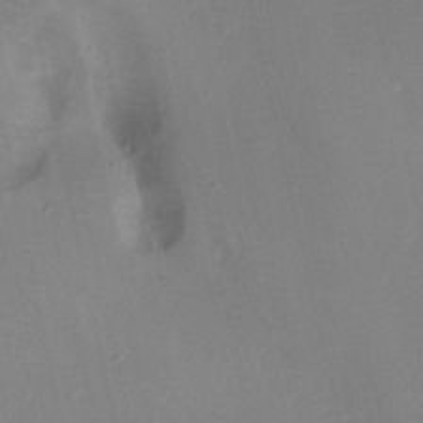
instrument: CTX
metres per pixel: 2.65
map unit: Ht
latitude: -1.3321
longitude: -32.9325
